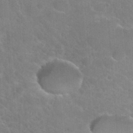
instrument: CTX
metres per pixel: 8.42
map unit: Hto
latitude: 35.8205
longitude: -47.0081
